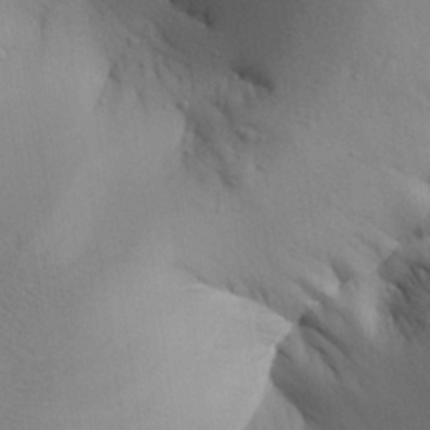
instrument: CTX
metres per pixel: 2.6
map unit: Aa
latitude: 27.4615
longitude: -148.3089
